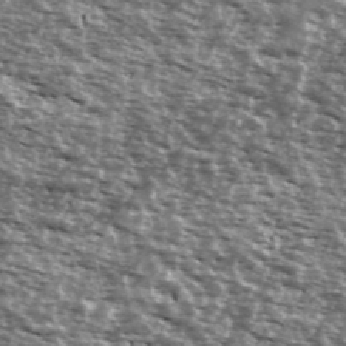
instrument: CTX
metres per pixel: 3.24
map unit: Ave
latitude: 40.1010
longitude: -108.6301
